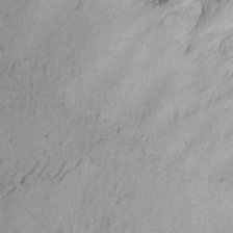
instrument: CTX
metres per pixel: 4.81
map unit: eHh
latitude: 2.7624
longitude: -78.2523
